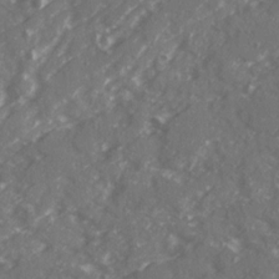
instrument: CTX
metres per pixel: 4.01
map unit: Ave
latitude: 19.5938
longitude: -130.6302
